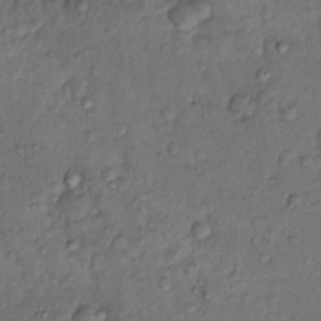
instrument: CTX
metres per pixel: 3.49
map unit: Hto
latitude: 14.2334
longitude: -29.6883
